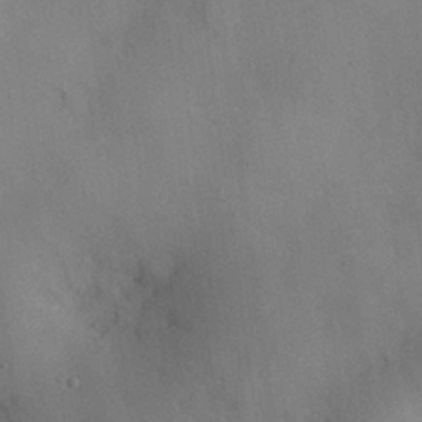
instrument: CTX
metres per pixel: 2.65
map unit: Nhu
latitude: 27.9906
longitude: -70.9891
